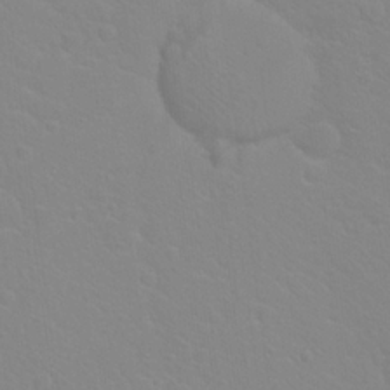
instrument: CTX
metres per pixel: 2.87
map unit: Hto
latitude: 20.8191
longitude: -33.2159
